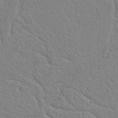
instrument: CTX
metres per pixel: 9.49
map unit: Nhu
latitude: 22.2900
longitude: -69.4049
